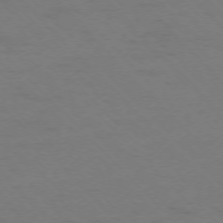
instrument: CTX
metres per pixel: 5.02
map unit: Ap
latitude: -75.6344
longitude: -78.5168
